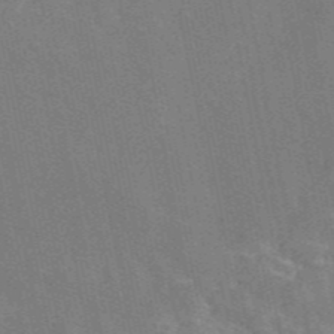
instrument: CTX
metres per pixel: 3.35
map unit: eAb
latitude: 47.0459
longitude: 116.4062
